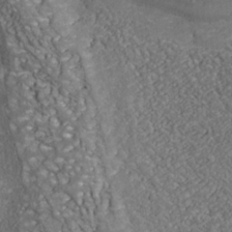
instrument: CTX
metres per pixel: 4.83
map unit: Nhu
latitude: -39.6344
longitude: -83.3292
